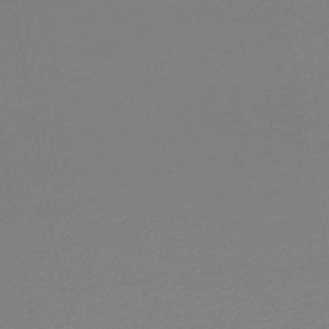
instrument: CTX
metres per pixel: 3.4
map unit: lHb
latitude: -44.9353
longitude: 60.7085
